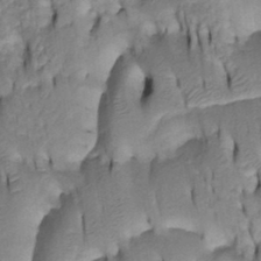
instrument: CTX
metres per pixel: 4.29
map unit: Htu
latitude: -4.6140
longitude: 150.6896
